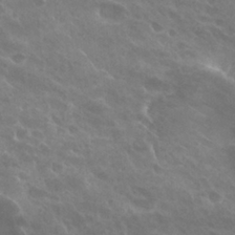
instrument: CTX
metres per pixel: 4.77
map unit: Hto
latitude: 27.4427
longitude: -38.9325
